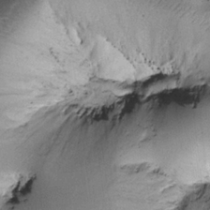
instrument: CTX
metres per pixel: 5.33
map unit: Htu
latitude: -0.3307
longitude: 173.0864
